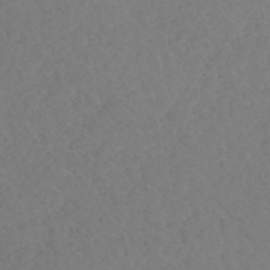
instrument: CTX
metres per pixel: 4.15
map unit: HNhu
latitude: -46.8786
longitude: 30.6140
